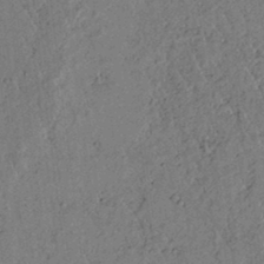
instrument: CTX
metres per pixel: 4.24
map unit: lAvf
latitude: 5.2159
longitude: 158.9730
